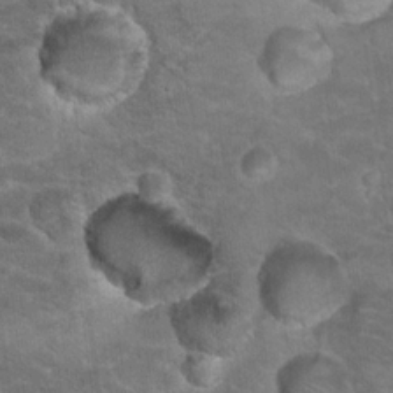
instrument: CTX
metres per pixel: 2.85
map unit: Hto
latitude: 18.9136
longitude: -35.9150
